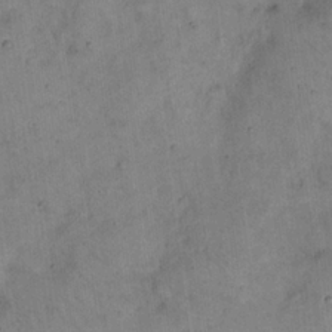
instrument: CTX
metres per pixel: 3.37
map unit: eHh
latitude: 20.9136
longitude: -61.0269
